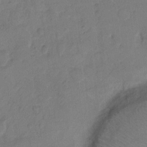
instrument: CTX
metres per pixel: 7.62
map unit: Hto
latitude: 7.7450
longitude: -61.8772
